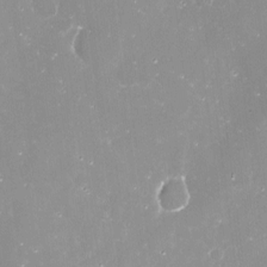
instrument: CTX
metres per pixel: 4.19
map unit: Nve
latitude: -17.6155
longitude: -59.8205
